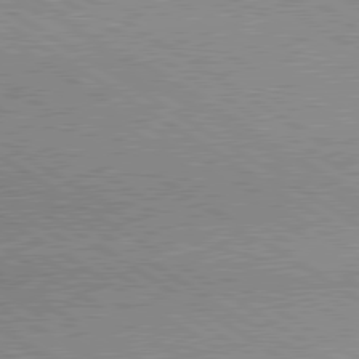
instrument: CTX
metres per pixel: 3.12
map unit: lApd
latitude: 79.9339
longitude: 167.1998
